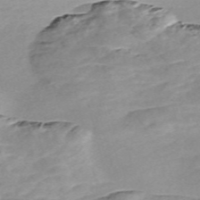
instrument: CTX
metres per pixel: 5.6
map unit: Nve
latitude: -57.7288
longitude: 61.1998
